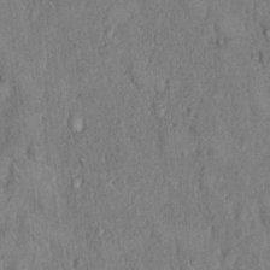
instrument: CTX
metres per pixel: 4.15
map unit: eHh
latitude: 18.5168
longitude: -61.8394
